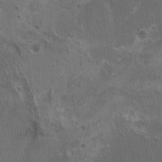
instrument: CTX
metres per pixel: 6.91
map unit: HNhu
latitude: 4.3089
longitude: 4.8219
